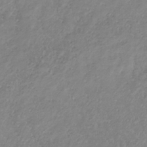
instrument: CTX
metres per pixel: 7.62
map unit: lHb
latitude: -36.7085
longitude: 73.0675
